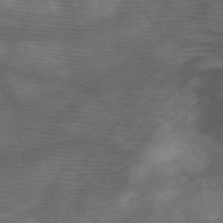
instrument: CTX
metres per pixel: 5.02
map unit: HNb
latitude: -48.1984
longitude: -40.8380
